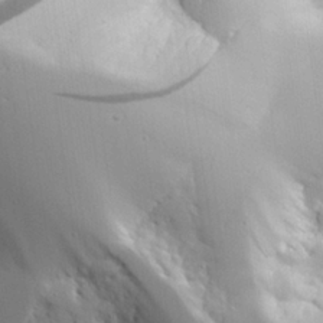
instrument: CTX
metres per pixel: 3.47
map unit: Aa
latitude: 25.0836
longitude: -126.8569
